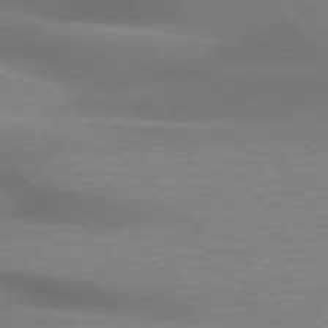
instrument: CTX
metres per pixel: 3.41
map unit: lApd
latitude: 75.9528
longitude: -60.1766
